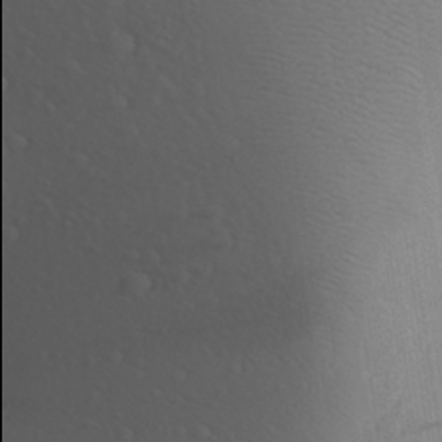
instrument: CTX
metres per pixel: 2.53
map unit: Aa
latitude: 27.7072
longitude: -145.9906
